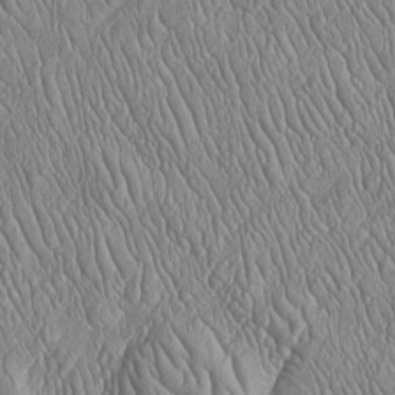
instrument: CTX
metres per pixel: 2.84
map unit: Htu
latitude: -5.2754
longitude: 156.2361
